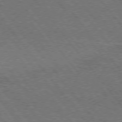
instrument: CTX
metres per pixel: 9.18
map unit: Hpe
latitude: 75.0647
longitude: -140.0255
